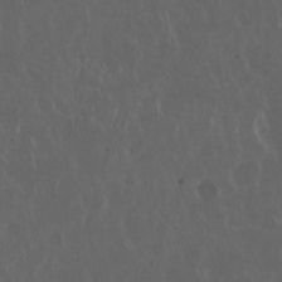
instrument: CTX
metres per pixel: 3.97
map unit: Nhu
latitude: 30.1389
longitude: -59.1592
